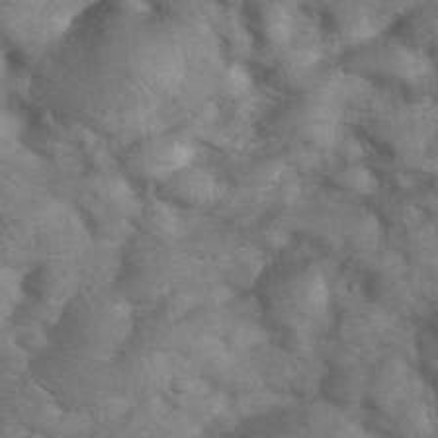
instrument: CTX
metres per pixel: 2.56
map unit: eHh
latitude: 38.1578
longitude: -66.9324
